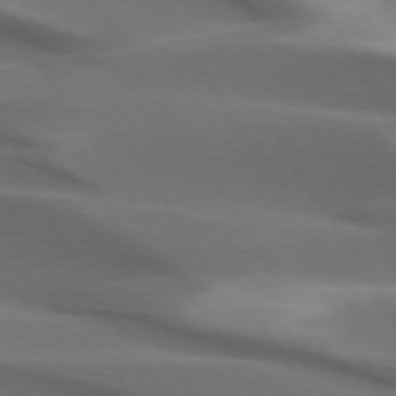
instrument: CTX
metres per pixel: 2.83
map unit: lApd
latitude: 73.4994
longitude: -52.0444
